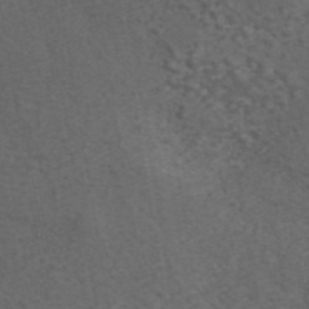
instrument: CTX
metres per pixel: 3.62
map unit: eAb
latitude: 43.5560
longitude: 105.8044
